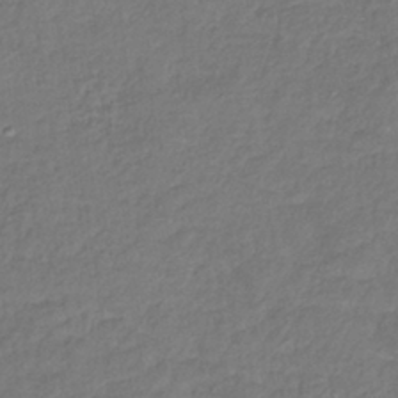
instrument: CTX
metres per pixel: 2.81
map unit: lHb
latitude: -39.5966
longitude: 74.0094
